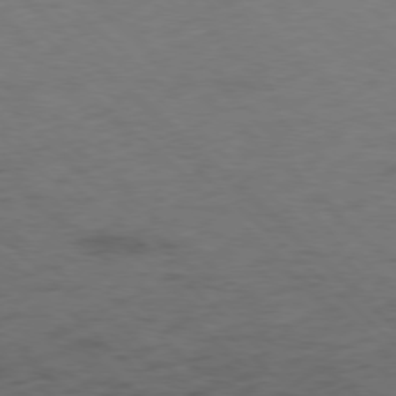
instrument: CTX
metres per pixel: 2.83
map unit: Hpe
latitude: -78.2550
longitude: 13.1431
